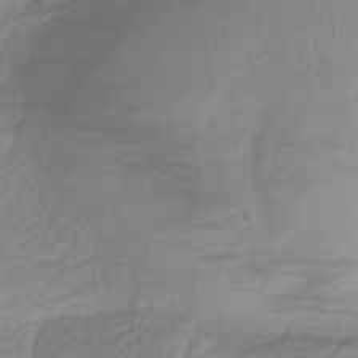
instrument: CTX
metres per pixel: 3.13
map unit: HNb
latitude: -33.3510
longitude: 64.1417
